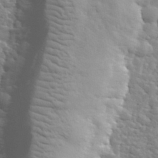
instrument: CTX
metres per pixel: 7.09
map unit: lHvf
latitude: 34.4223
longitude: -81.8394
